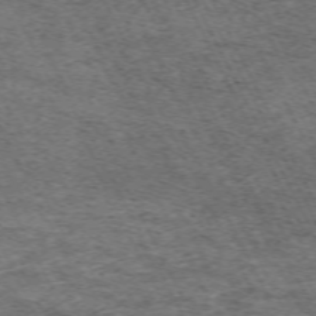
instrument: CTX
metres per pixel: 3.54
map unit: Hpe
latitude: -70.7652
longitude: 11.8611
